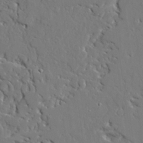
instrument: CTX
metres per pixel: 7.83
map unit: Ave
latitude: 23.3671
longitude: -129.7072
